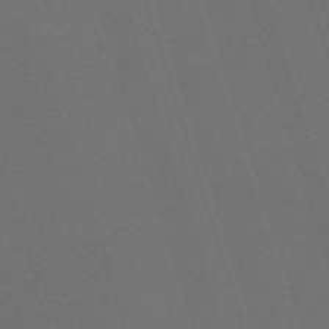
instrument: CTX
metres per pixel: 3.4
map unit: HNb
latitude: -55.7289
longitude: -45.1025
